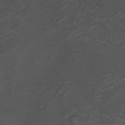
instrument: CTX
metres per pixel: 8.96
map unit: ANa
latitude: 35.9906
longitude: 14.3307
